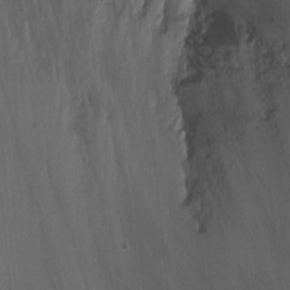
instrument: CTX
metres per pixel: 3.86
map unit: Hto
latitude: -3.0108
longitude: -34.3089
